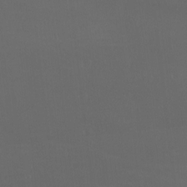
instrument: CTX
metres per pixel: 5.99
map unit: Htu
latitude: -7.0864
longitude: -33.7261
